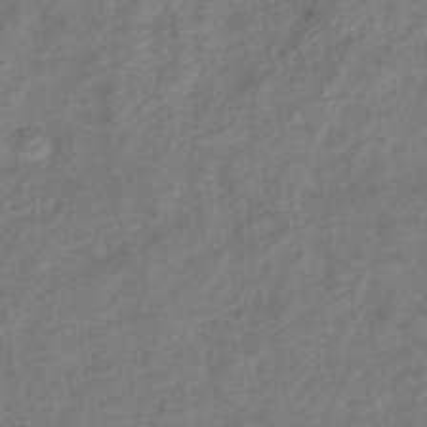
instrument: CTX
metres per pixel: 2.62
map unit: eHb
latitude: -39.6155
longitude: 80.3495
